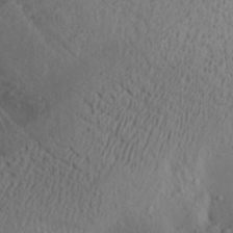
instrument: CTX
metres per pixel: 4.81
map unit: Aa
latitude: 28.2900
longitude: -132.0633
